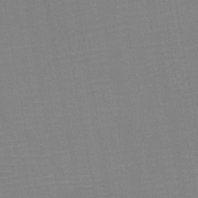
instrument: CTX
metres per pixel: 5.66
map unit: HNb
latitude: -47.0864
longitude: -48.5735
